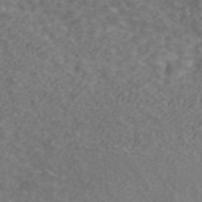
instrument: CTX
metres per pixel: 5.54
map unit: ANa
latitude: 43.6127
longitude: 26.2739
